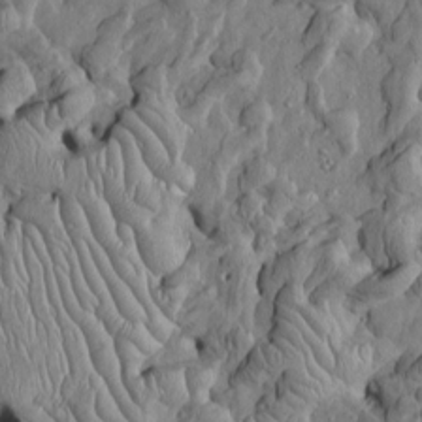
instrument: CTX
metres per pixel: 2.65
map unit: Htu
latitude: -5.5021
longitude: 156.2361
